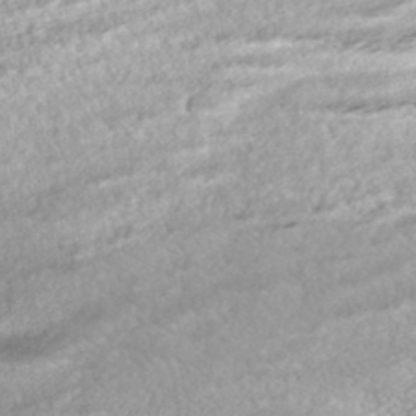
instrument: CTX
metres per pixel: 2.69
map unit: ANa
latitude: -42.8785
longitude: 107.8801
